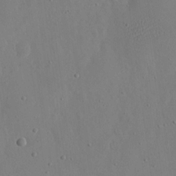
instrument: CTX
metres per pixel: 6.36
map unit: eHh
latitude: 17.3482
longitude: -70.1389
